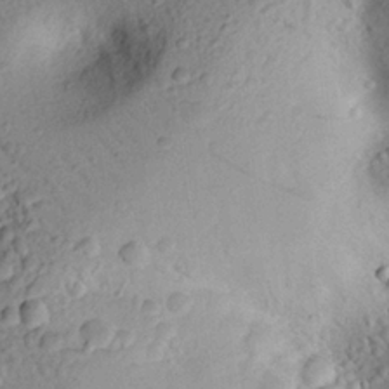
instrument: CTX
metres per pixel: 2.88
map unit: eHh
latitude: 25.2725
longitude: -77.1592
